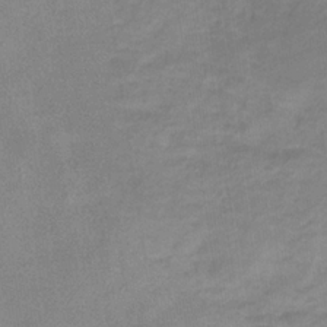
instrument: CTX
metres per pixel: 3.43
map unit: eHb
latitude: -32.4062
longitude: 68.0472
